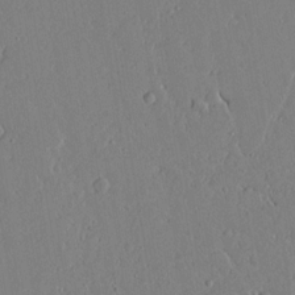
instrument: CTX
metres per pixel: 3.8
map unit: lAvf
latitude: 16.9514
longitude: -126.3845
